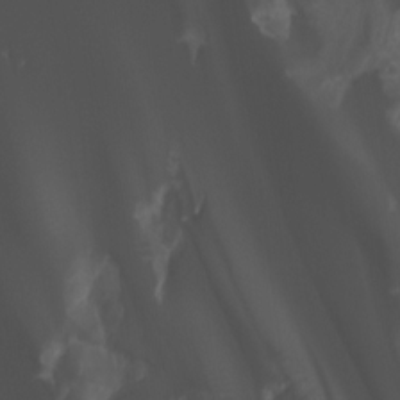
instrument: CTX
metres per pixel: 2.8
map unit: Htu
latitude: -7.5588
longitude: -64.7624
